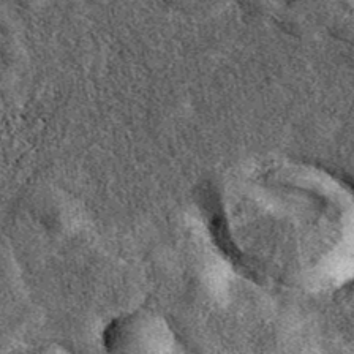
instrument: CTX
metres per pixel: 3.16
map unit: eAb
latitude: 39.4615
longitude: 109.1431
